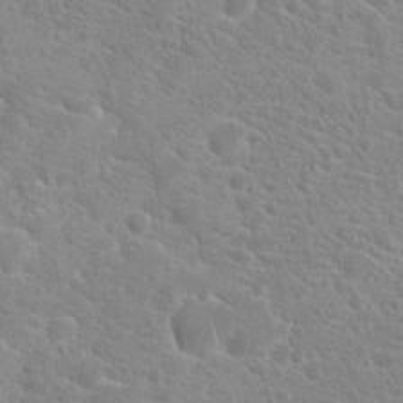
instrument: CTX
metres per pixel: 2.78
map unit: Hto
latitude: 20.5546
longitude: -39.3671
